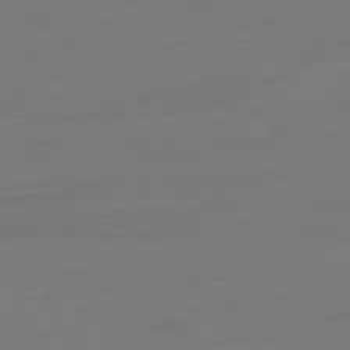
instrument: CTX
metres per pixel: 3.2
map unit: Ap
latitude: -78.6329
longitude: -76.8758
